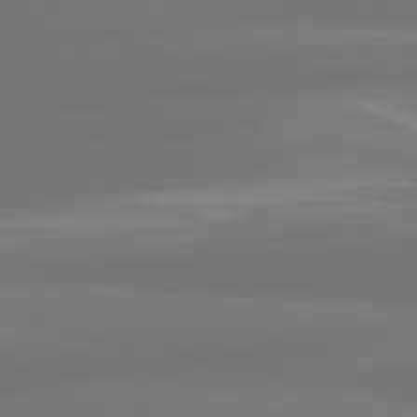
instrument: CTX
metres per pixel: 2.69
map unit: lApd
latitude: 81.0269
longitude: -164.3467
